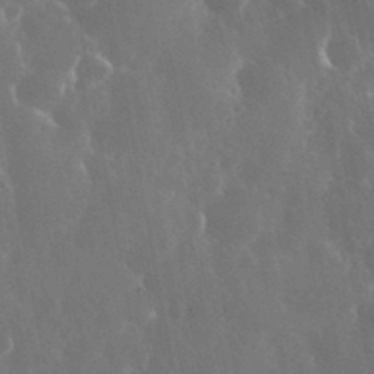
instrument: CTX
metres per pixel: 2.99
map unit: eHh
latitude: 35.1403
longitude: -59.2726
